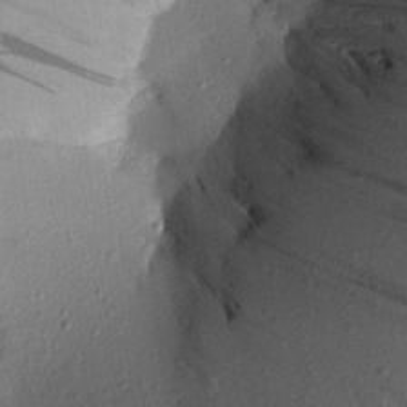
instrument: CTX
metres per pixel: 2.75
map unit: Aa
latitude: 16.4979
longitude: -146.5735
